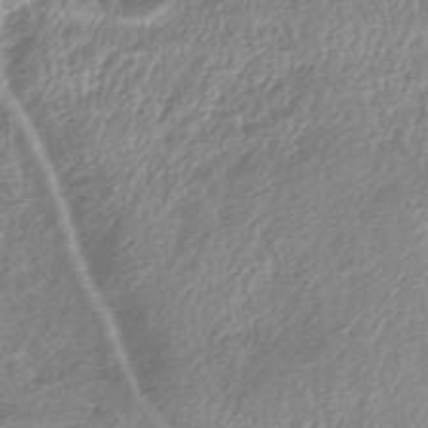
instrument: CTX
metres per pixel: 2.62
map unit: lHb
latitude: -44.0661
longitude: 76.2362
